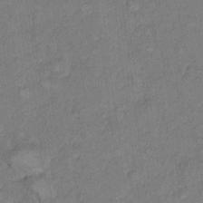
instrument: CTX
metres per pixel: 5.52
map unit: Hto
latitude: 7.6127
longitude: -37.2537
